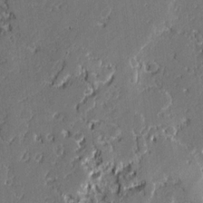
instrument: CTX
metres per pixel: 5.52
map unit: lAvf
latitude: -0.2929
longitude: -107.9528
